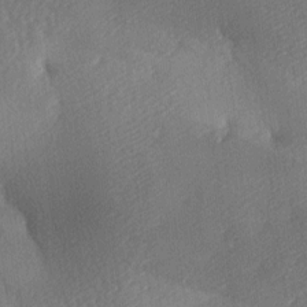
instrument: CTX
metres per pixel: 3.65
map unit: lAa
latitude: -8.8408
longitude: -127.5182
